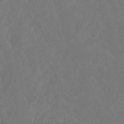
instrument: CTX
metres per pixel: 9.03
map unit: Aa
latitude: -8.5952
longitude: -78.2334
